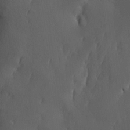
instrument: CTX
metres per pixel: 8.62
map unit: Hve
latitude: 14.3090
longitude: -91.0458
